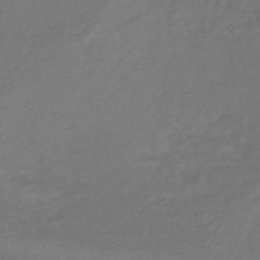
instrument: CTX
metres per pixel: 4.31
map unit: lHb
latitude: -42.6896
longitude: 70.3495
